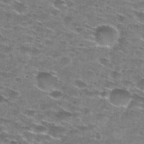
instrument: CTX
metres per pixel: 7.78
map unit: Hto
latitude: 29.0269
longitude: -46.4979
